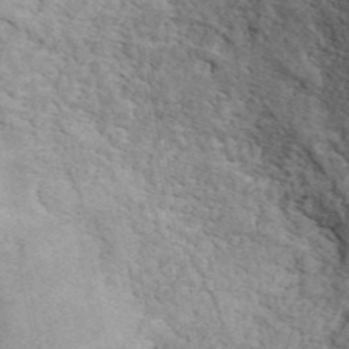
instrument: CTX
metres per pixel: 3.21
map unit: ANa
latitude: 43.6694
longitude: 48.5574
